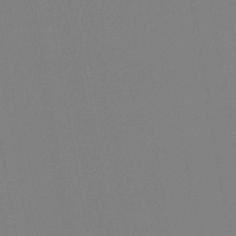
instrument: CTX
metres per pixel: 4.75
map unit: lHb
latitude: -46.0472
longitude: 74.3685
